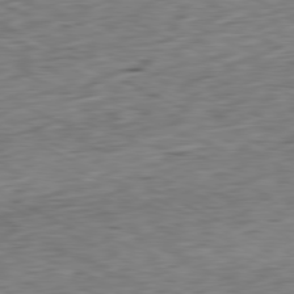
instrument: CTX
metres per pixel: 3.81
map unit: Ap
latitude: -80.8408
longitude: -71.9906
